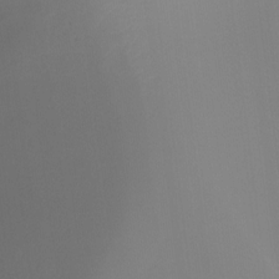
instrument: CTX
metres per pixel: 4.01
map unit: Ht
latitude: -16.3685
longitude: -45.6694
